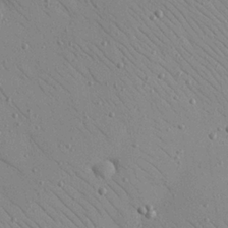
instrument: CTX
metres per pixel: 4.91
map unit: Nhu
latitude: 23.4426
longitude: -75.2348
